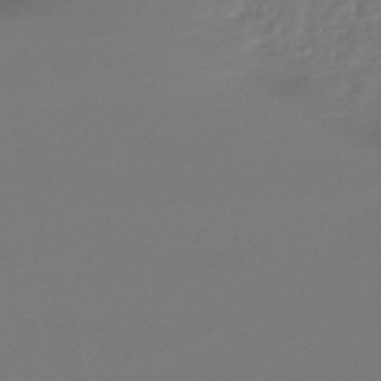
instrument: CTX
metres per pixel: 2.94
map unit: lHb
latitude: -47.7099
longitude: 66.4818
